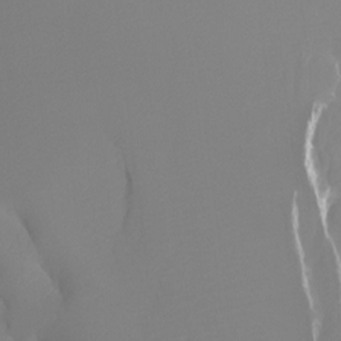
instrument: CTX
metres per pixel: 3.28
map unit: Ht
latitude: -4.6518
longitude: -26.9136
